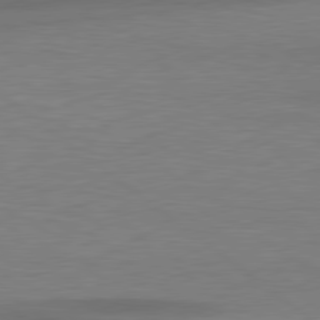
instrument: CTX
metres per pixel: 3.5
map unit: lApd
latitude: 79.4994
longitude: -89.1404
